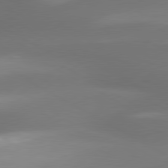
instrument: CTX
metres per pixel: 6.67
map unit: lApd
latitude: 80.0255
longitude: -145.2159
